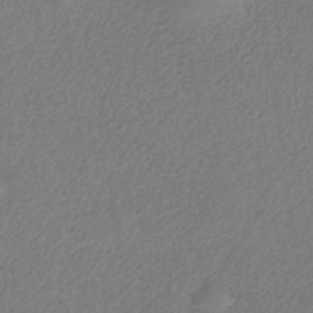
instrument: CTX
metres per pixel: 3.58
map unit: HNb
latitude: -32.8786
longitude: 55.6344
